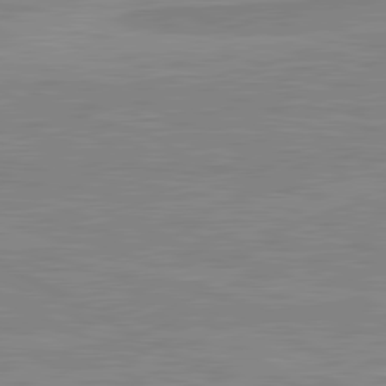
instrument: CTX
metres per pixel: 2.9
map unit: lApd
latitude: 80.9892
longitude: 171.6155
